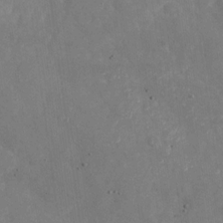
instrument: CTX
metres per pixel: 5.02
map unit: Nhu
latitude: -27.2375
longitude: -58.3089
